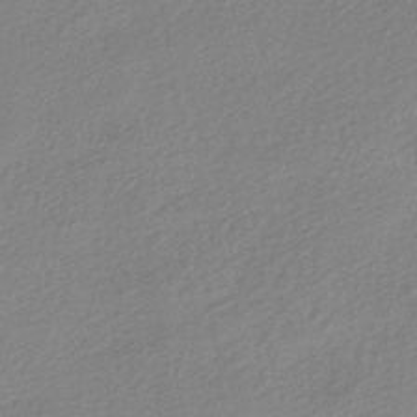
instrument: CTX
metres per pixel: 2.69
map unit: HNhu
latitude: -40.1983
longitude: 94.5573
